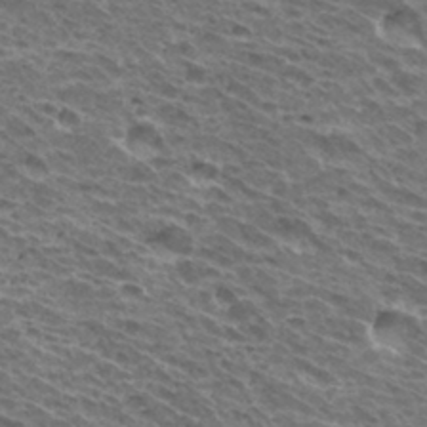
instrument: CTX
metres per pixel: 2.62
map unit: Hto
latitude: 33.2159
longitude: -40.3845
